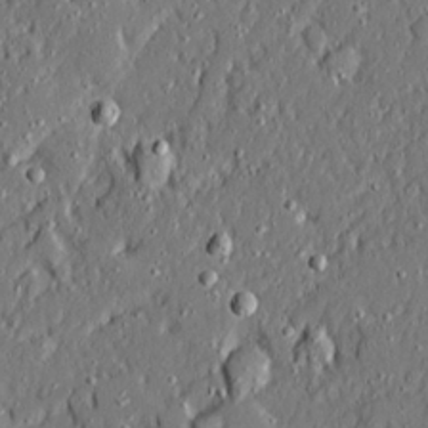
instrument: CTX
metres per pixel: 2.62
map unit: Ave
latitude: 20.8758
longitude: -127.9528
